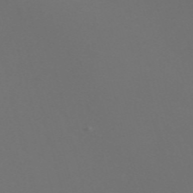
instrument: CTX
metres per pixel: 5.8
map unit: Nve
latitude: -57.4076
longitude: 52.5384
